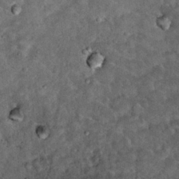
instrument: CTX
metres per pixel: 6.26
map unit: Hto
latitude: 15.7072
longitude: -35.5560
